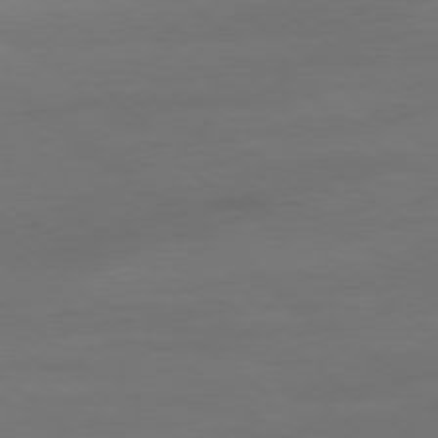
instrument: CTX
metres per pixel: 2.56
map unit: Ap
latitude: -78.8786
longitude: -56.3845
